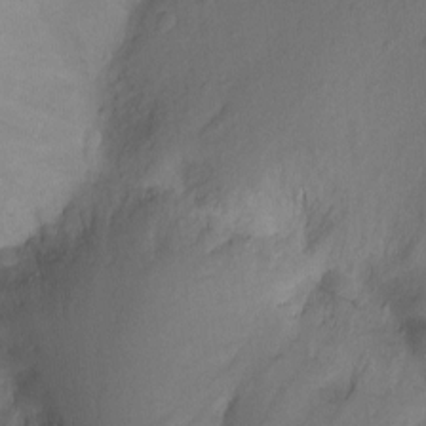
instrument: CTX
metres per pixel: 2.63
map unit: Ht
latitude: -10.4251
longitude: -34.1388
